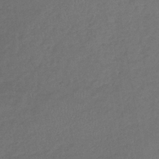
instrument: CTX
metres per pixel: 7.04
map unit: lHb
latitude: -39.2754
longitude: 71.1998
